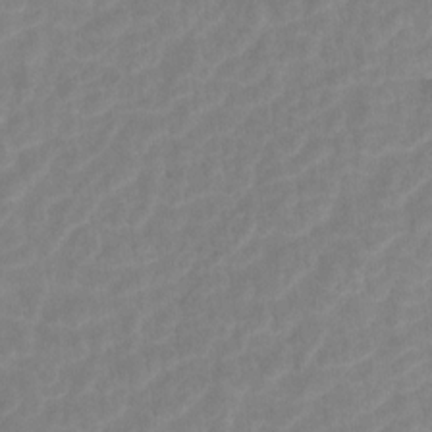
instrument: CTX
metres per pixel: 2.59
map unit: Hto
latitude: 5.5749
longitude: -32.4601
